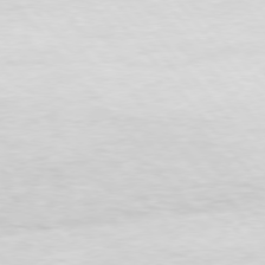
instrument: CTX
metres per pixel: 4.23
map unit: Hpe
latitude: 75.8583
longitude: -139.4426
